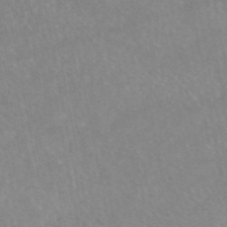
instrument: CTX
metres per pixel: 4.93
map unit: eAb
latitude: 46.1956
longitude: 124.5196
